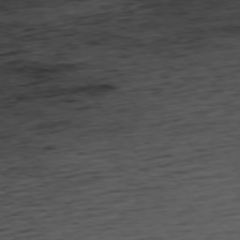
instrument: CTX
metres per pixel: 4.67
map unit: Hpe
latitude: -77.6533
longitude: 12.4062
